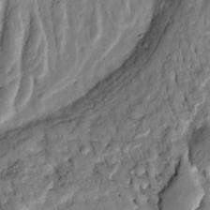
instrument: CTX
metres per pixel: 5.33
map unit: Htu
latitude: -2.6518
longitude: 149.2565
